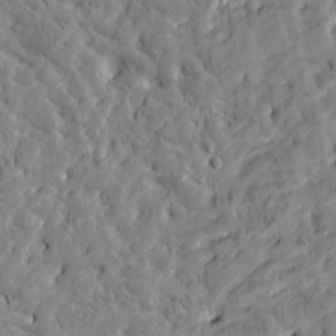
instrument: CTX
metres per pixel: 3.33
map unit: Htu
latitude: -3.1620
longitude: 175.8422
